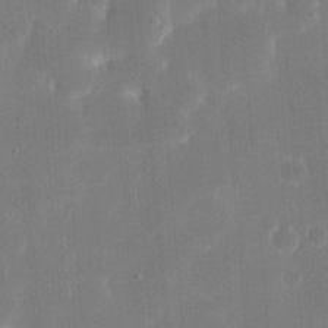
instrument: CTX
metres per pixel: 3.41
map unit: eHh
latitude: 20.1956
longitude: -67.8961
